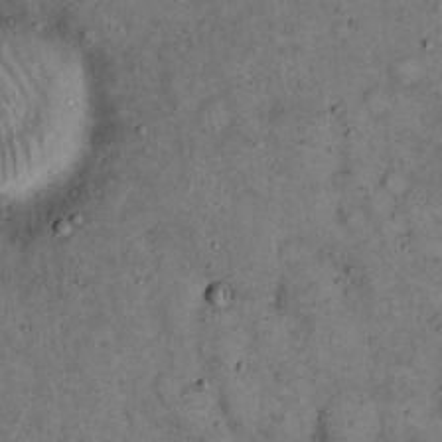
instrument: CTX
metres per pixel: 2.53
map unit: eHh
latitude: 15.9906
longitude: -62.2334
